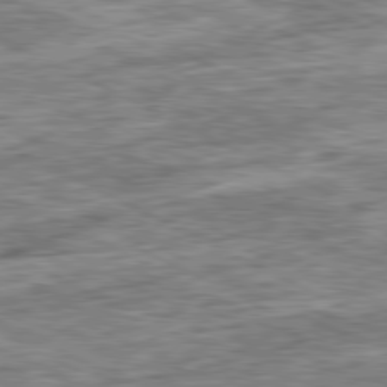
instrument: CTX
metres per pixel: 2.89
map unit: Ap
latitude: -81.2943
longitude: -88.9325
